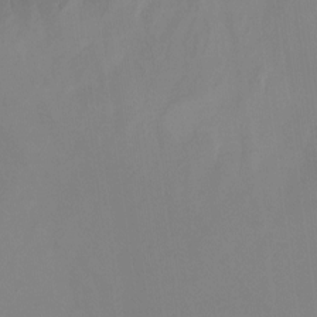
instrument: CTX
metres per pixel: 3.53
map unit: Ht
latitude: -14.1795
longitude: -53.8017
